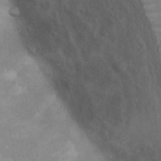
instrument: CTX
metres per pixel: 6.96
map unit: Ht
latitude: 13.7639
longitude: -41.3670
